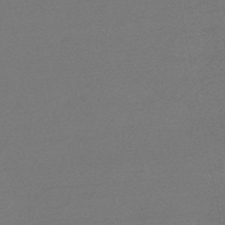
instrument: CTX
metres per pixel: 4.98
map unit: eHb
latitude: -48.9731
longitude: 86.2928
